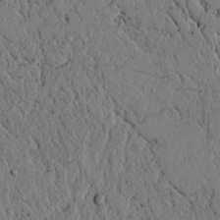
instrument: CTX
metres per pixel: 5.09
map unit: lAvf
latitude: 5.0647
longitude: 166.0472
